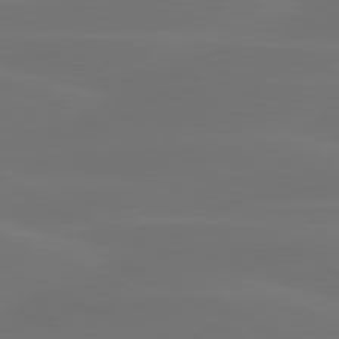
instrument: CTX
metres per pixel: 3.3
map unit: lApd
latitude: 80.3656
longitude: -83.1970
